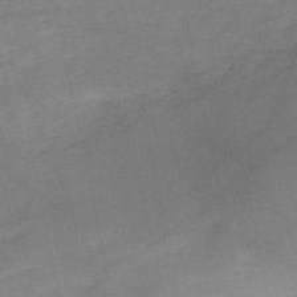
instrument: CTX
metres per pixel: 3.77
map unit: HNb
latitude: -50.2739
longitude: -39.4993
